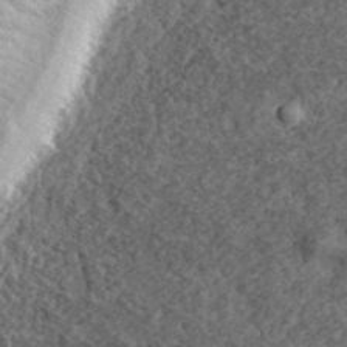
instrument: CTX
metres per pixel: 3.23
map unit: eHh
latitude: 36.1578
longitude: -79.5182
